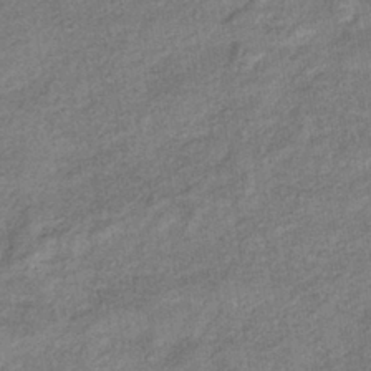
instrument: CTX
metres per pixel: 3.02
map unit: eHb
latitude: -39.2943
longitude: 80.7463
